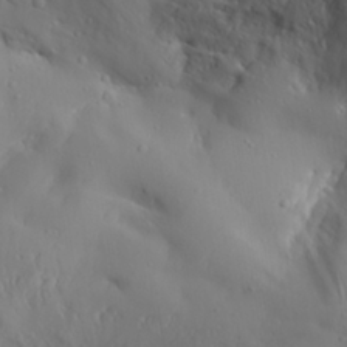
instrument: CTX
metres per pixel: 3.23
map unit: Aa
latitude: 29.9339
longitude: -132.4034
